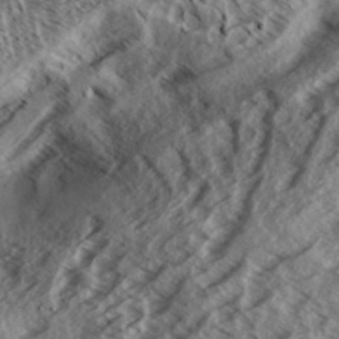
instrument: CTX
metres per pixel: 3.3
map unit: Aa
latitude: 33.4804
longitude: -139.4237
